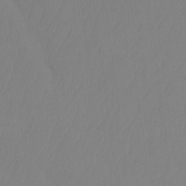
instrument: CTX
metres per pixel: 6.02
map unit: Ht
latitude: -14.6519
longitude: -49.9339
